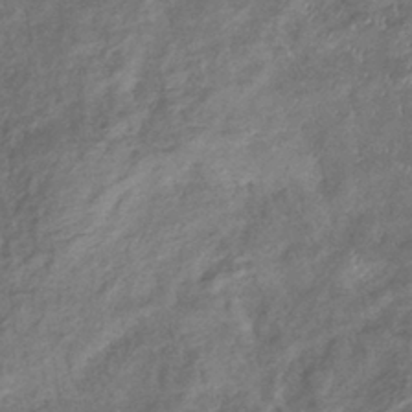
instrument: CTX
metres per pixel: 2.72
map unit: eHb
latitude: -38.5763
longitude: 76.3684
